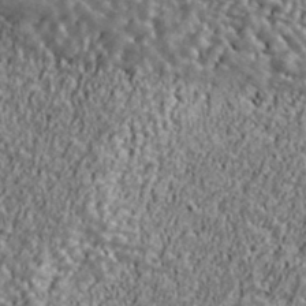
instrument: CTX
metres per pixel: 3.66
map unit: Ave
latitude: 41.5560
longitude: -111.8206
